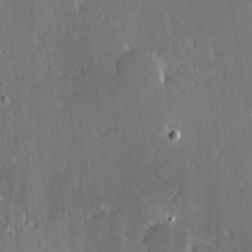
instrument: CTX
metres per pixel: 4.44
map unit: Hve
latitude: 27.4238
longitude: -93.8772
